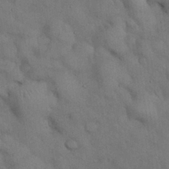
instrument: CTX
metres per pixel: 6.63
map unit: Nhu
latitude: 27.1781
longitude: -71.0836
